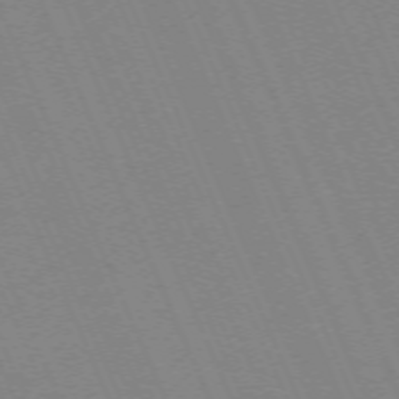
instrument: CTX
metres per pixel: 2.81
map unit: Hpe
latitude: -70.8219
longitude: 12.0850
